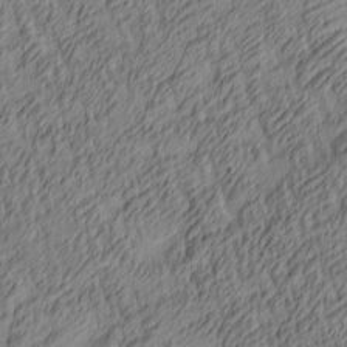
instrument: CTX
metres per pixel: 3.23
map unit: lAa
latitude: 4.2333
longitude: -115.4993
